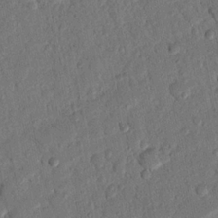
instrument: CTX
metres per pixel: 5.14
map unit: Nhu
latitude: 20.3845
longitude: -78.4979
